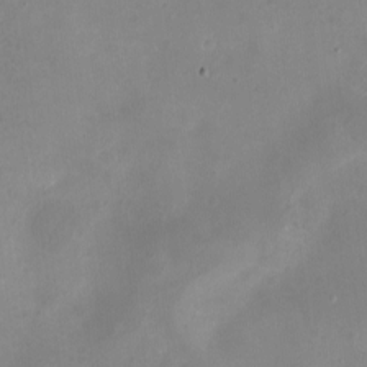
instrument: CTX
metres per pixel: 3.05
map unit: eHh
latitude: -5.2754
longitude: -77.8205
